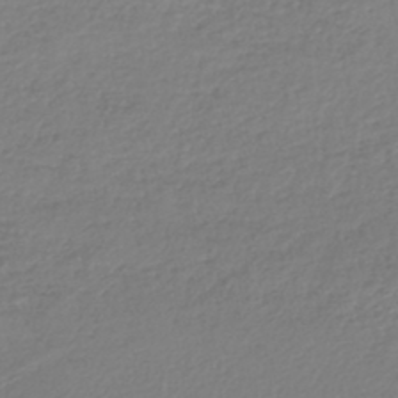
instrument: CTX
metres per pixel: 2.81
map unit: lHb
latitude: -43.5021
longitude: 72.0850
